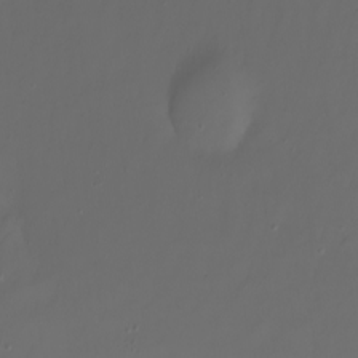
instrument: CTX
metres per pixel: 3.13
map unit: Nhu
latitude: -7.0675
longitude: -80.9892
